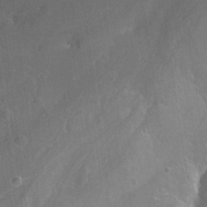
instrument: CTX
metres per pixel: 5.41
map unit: Nhu
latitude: -12.7274
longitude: -72.7058
